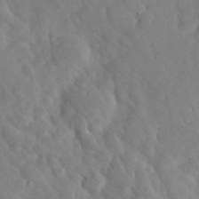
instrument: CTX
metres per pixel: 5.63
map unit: eHh
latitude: 25.2159
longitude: -67.7260
